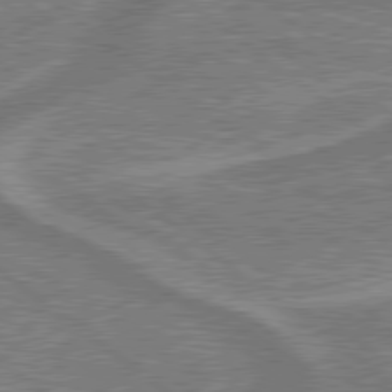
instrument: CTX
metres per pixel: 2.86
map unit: lApd
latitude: 79.4994
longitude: 174.7652
